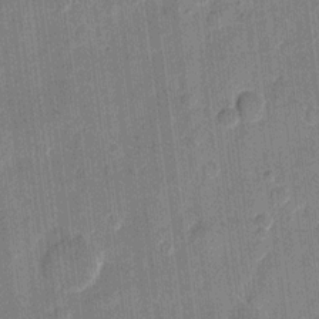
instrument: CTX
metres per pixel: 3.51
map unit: eHh
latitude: 11.1592
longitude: -66.1199
